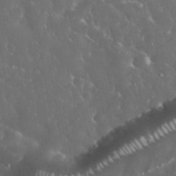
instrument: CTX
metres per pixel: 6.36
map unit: eHh
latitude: 33.8016
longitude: -62.6491
